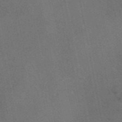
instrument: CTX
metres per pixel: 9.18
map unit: eAb
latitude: 46.5357
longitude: 113.8800
